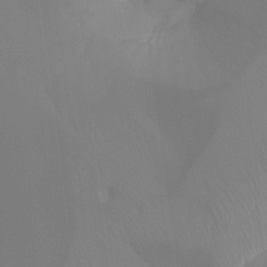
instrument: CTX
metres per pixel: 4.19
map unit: Ht
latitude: -12.3684
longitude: -46.2523
